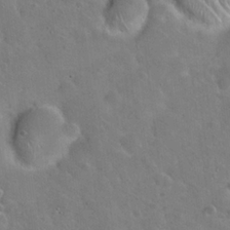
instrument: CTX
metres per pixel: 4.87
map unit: Hto
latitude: 19.6882
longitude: -49.8772
